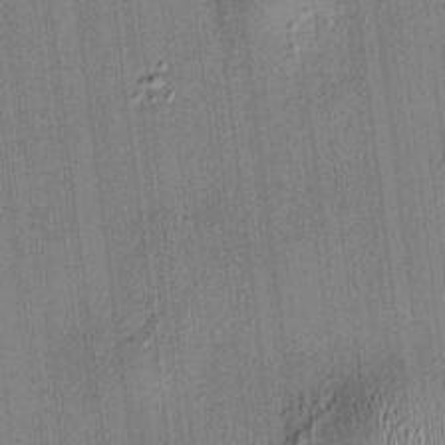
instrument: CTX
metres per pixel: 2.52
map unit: HNhu
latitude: 7.6316
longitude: 13.3888
